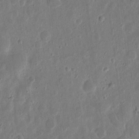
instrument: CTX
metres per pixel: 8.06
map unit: eHh
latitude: 11.4238
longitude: -73.3860
